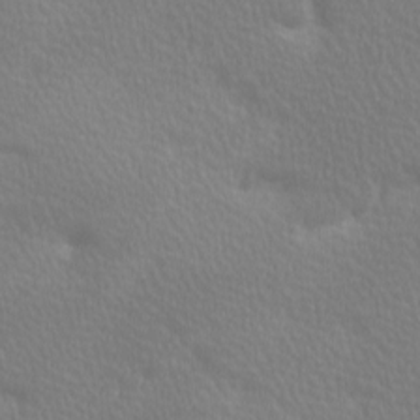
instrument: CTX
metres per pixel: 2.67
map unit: lAa
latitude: -10.5952
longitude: -125.5749
